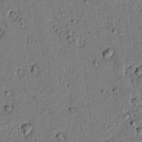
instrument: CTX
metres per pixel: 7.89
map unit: lAvf
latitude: 4.8569
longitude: 168.5384
